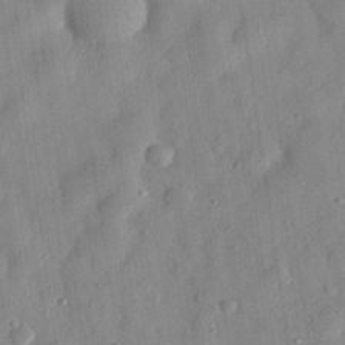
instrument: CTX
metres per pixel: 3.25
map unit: eHh
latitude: 28.9513
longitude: -74.5924
